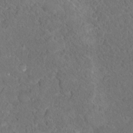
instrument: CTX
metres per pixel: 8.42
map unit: Hto
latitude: 16.6868
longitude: -37.9150
